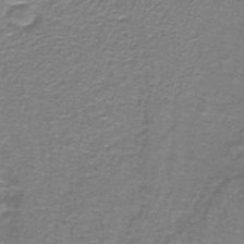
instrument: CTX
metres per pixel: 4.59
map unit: lHb
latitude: -43.1998
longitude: 54.7841
